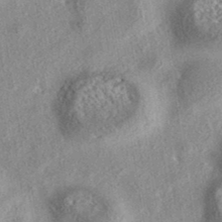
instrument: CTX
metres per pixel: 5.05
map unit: eAb
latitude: 37.6316
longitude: 113.0298
